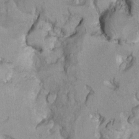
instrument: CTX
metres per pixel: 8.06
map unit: Ht
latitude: 9.2159
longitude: -31.8017
